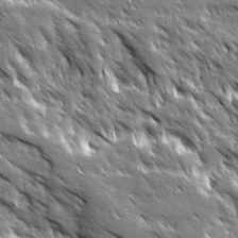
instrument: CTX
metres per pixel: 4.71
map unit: Ave
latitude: 19.7638
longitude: -135.6127
